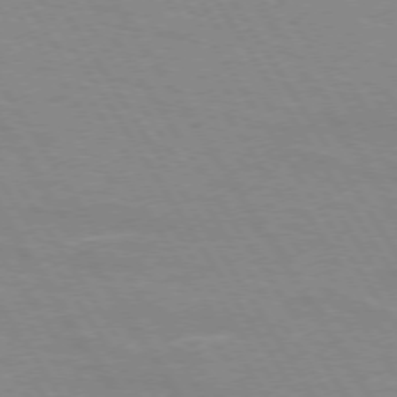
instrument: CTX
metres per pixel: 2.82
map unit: lApd
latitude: 73.2348
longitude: -56.2522
